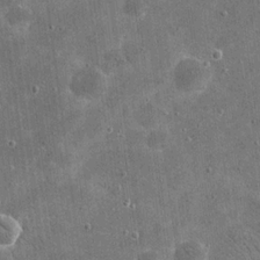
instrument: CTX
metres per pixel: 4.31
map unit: eHh
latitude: 20.3090
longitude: -65.6316
